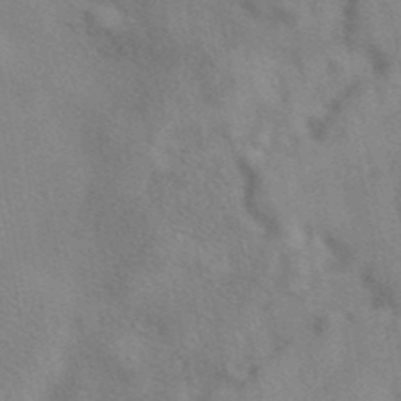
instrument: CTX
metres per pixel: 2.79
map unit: eAb
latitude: 40.8002
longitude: 108.0283
